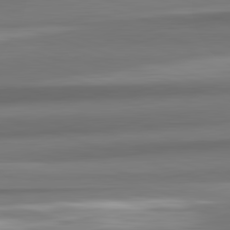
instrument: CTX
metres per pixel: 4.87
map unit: lApd
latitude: 82.7246
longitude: 175.9178
